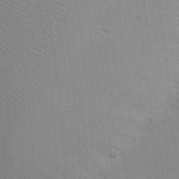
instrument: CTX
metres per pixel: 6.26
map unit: eHh
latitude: 21.4805
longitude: -64.3278
